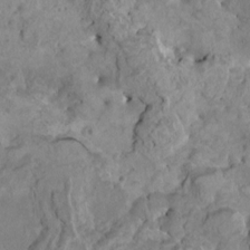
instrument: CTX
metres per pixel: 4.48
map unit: HNhu
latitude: 7.0647
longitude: -1.1025
